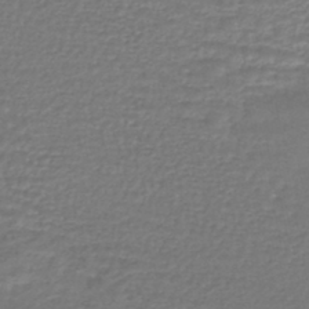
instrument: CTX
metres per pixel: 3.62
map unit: HNhu
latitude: -46.0850
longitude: 96.7085
